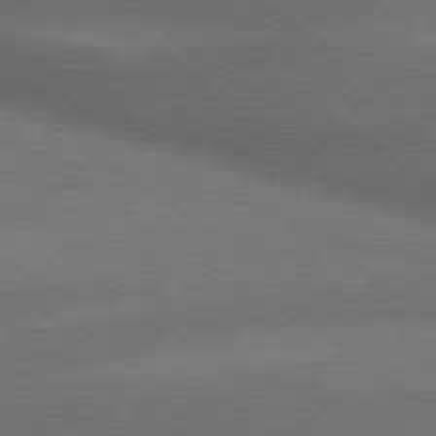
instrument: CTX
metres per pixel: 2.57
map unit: lApd
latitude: 79.9150
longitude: -153.6316
